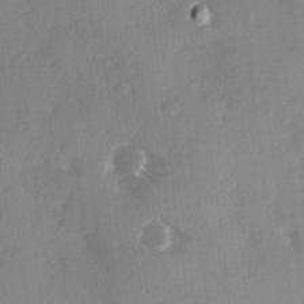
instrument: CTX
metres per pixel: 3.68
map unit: Ave
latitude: 0.1389
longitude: -111.6316
